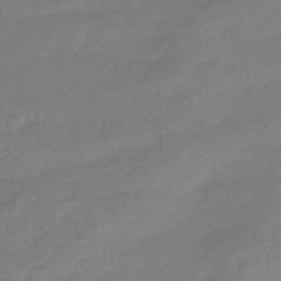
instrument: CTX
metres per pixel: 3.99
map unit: HNhu
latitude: -42.3873
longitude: 92.3306
